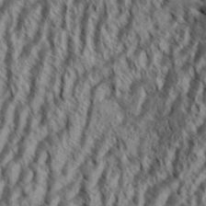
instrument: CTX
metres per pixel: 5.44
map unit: Aa
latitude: 34.3089
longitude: -137.7261
